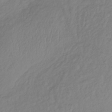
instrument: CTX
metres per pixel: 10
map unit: lHb
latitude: -36.4440
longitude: 69.5588
